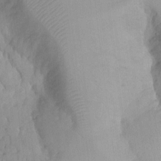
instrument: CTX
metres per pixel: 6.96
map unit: Aa
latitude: -13.2565
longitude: -59.3104
